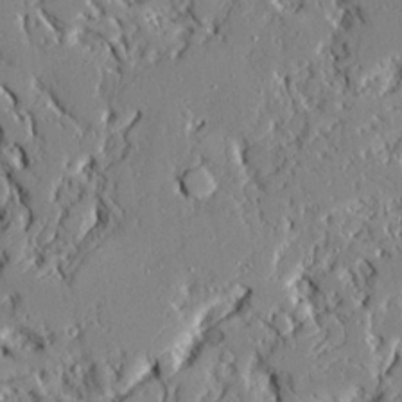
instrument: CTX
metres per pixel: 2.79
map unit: Ave
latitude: 21.6127
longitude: -128.1767
